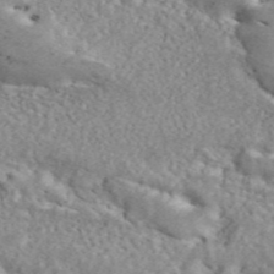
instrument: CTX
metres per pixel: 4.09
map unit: ANa
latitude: 45.7072
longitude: 27.4076
